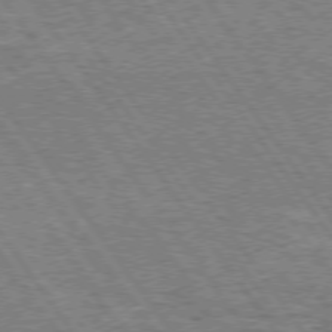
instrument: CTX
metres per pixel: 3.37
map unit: Hpe
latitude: 74.1389
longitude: -139.2537
